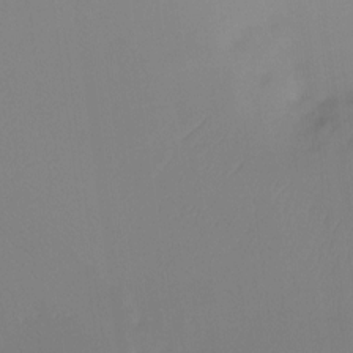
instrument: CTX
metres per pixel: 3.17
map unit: Htu
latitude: -15.5022
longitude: -46.8947
